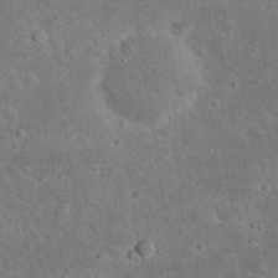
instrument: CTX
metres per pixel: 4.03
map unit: Nhu
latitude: 23.1970
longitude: -71.8016
